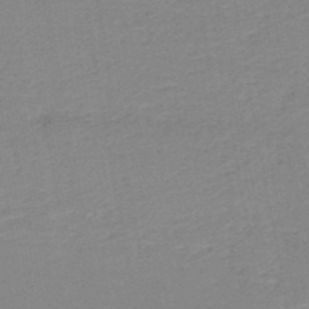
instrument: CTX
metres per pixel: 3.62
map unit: HNb
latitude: -50.0850
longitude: -48.6868
